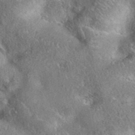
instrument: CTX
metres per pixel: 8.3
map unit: eAb
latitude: 35.9528
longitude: 115.8989
